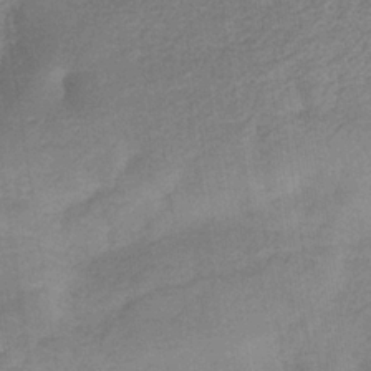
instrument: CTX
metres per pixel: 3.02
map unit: HNb
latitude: -32.5763
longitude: 57.4076
